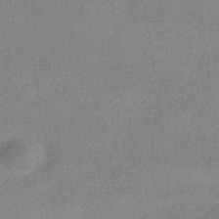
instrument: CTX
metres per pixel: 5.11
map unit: HNhu
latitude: -40.7841
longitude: 95.8989
